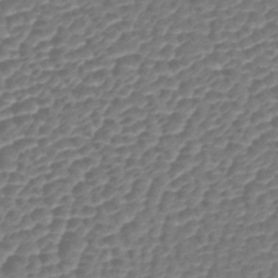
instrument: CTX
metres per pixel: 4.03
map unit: lHb
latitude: -42.8030
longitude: 78.6707
